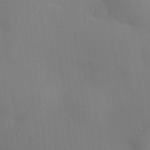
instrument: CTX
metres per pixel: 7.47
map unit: HNhu
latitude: 8.4223
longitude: 14.9353
